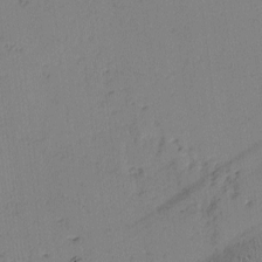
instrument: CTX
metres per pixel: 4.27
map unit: lAvf
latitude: -2.7463
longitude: -105.6694
